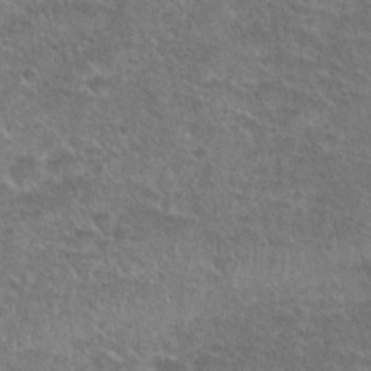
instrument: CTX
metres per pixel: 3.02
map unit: Hto
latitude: 23.5560
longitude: -49.5182
